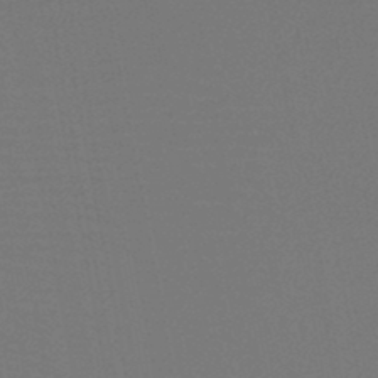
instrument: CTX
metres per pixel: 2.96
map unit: HNb
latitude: -47.1242
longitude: -43.2537
